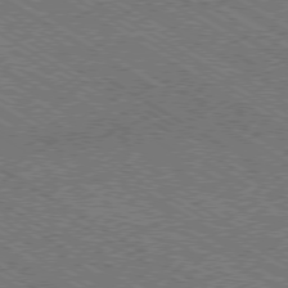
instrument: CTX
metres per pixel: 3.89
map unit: Ap
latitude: -79.2942
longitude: -78.6302
